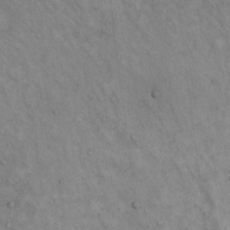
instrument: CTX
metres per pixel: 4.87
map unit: Hto
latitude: 14.8947
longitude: -60.7813
